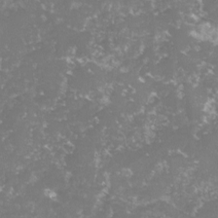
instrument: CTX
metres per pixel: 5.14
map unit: lHvf
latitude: -15.5966
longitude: -98.2900
